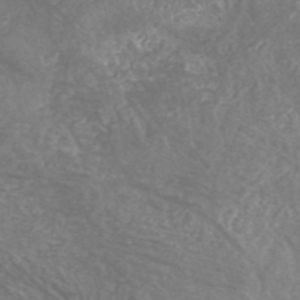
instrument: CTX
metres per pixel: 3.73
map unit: HNhu
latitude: -47.6533
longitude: 28.4062
